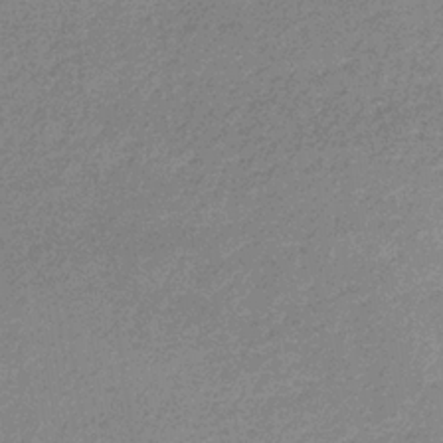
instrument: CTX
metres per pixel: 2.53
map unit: lHb
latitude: -33.8989
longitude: 69.5399
